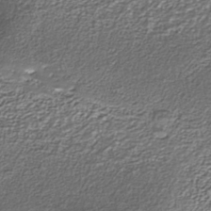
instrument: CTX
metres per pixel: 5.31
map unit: Nhe
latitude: -37.5966
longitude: -88.2334
